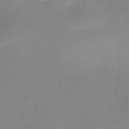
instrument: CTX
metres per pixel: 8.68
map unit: HNhu
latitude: -40.5196
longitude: 94.9352
